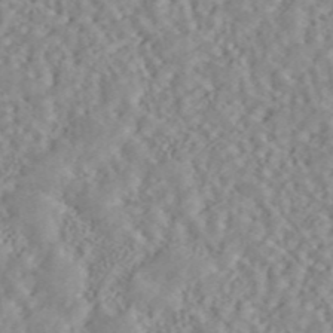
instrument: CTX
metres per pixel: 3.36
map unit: ANa
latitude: 45.7638
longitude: 50.0283
